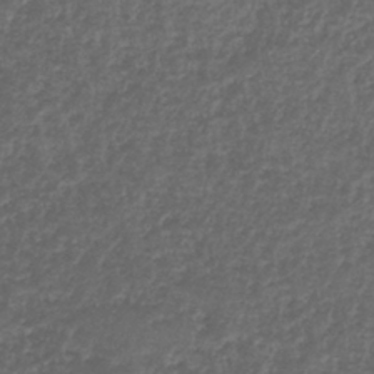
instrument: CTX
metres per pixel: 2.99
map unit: HNb
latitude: -37.5021
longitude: 50.7652
